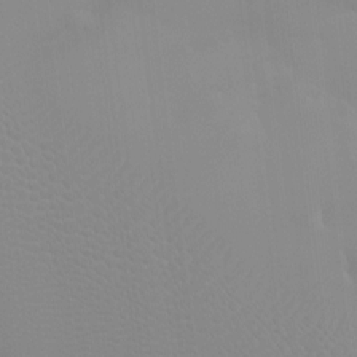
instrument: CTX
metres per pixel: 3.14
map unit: HNhu
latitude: 0.3467
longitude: -2.7246
